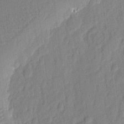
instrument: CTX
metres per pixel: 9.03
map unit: eHh
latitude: 4.9703
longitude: -76.9324
